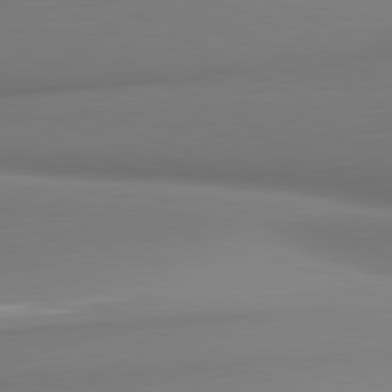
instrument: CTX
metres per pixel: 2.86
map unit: lApd
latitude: 81.0458
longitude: 177.8611
